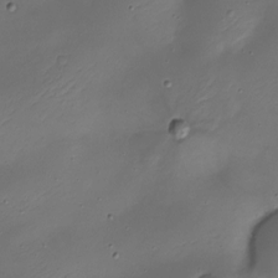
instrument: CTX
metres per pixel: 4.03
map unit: Nhe
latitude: -19.4832
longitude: 145.1998
